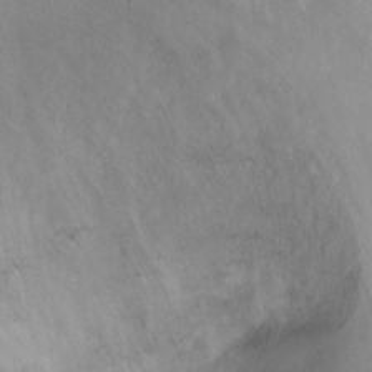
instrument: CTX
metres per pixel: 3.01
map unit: Ht
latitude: -0.4818
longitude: -32.3278
